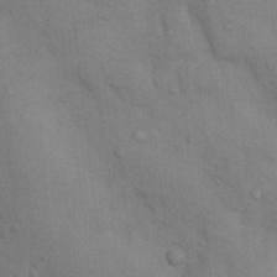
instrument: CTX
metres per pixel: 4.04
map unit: Nhu
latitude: 7.9906
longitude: -24.1766
